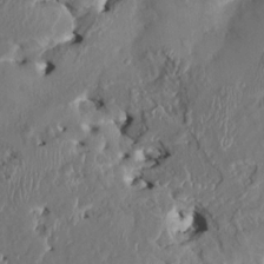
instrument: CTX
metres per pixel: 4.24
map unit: HNhu
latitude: 4.7057
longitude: -5.0269
